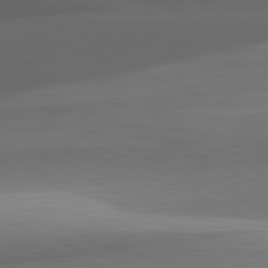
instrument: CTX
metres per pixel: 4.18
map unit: lApd
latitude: 82.1011
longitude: 143.1431
